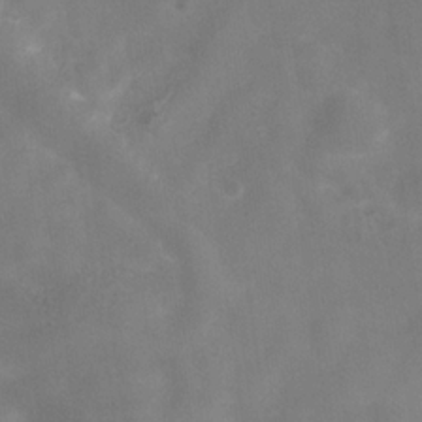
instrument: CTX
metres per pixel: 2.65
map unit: Hve
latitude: -32.0283
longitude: 93.6722
